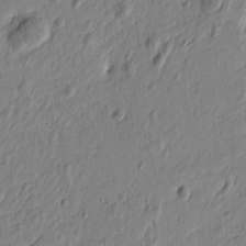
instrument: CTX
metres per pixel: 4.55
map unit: Htu
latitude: -4.8030
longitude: 179.3320
